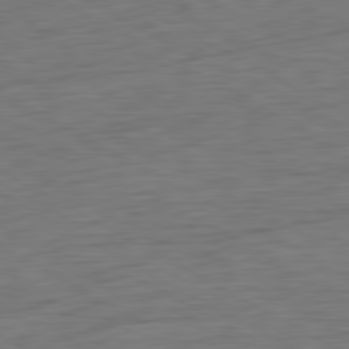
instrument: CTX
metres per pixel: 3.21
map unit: Ap
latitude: -81.3888
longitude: -78.7058
